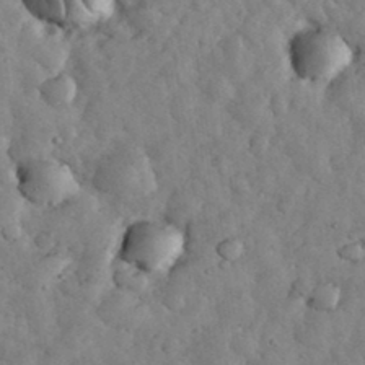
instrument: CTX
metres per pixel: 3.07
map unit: eHh
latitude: 33.8772
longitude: -68.6869
